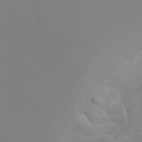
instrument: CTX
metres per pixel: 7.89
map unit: Htu
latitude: -4.2172
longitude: -87.9906
